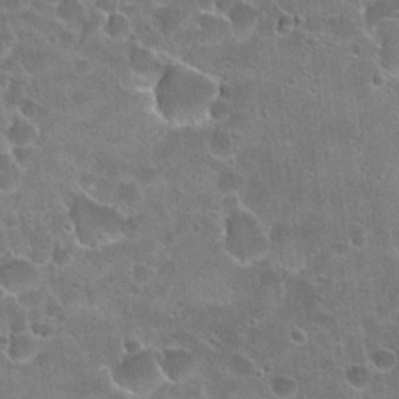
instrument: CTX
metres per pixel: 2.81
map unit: Hto
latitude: 22.1389
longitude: -43.0647
